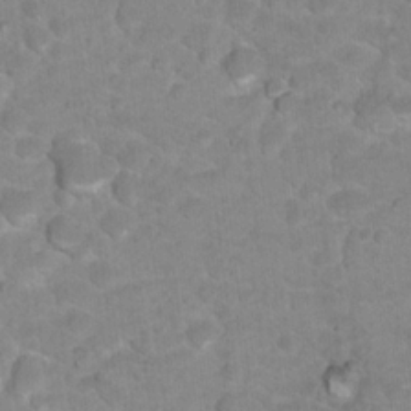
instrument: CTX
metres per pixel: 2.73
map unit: Nhu
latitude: 17.0647
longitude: -31.6883
